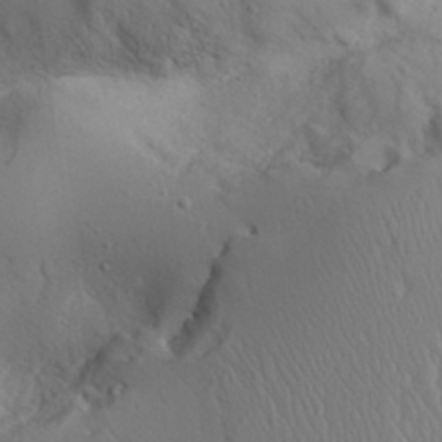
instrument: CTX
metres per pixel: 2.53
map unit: Aa
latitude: 31.7639
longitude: -143.7072
